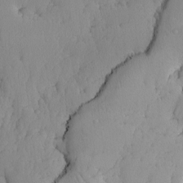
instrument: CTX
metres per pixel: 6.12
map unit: Ave
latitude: -9.2943
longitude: -116.8002
